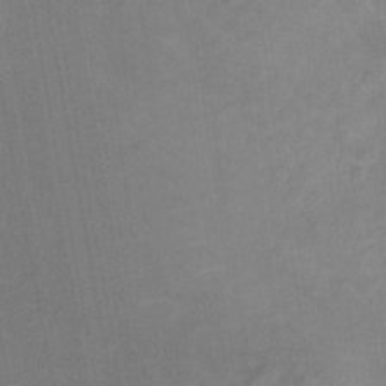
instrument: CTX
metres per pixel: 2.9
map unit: Nhu
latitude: -22.6141
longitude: -56.2144
